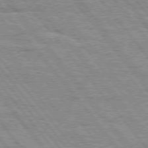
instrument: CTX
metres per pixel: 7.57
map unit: Hpe
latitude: 75.7639
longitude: -152.9325
